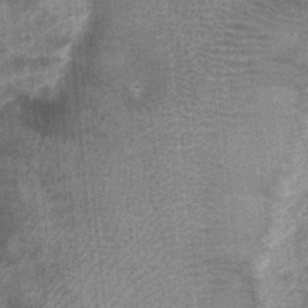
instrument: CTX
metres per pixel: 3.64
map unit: Nhu
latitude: 0.2333
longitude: -16.8191
